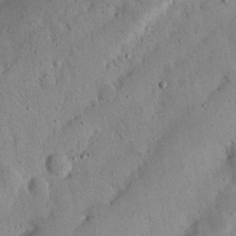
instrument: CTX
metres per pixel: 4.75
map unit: Nhu
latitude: 17.5938
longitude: -74.8947
